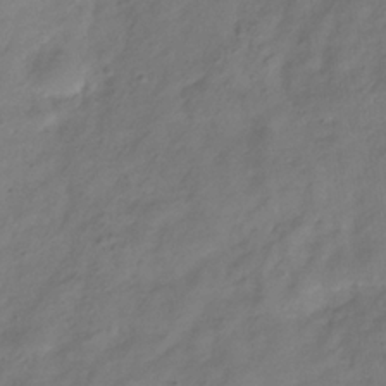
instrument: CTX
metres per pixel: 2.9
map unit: Hve
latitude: -32.7464
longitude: 91.5966
